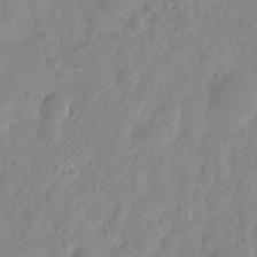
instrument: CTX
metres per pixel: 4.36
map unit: eHh
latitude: 8.1200
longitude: -74.6302
